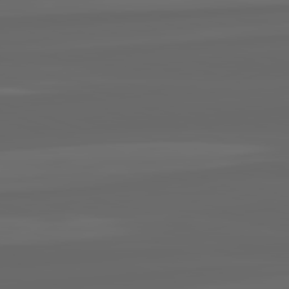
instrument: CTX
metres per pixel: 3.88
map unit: lApd
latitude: 82.4223
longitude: -169.9150
